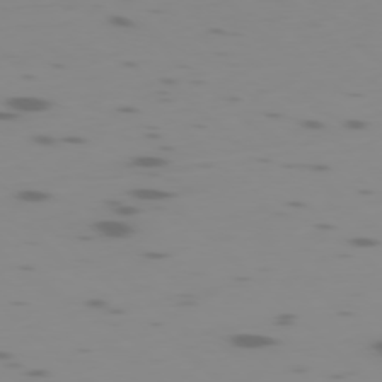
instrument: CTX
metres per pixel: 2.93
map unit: Ap
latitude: -77.9745
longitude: -65.1970
